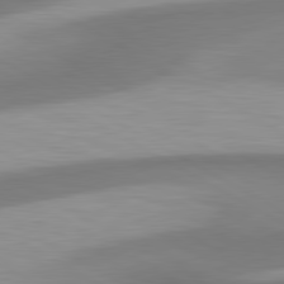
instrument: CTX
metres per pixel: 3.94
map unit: lApd
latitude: 80.8758
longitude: 174.9163
